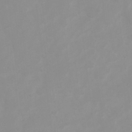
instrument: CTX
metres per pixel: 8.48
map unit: Ht
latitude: 3.0458
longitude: -23.0080
